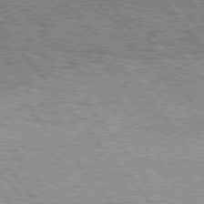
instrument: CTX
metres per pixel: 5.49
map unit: Hpe
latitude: 76.1955
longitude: -137.0648
